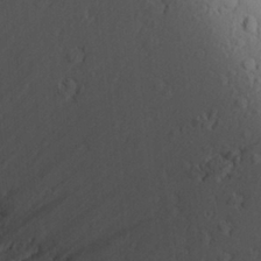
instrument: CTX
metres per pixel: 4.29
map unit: Aa
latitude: 28.4412
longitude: -131.8773
